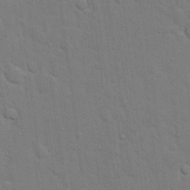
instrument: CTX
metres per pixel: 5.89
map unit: eHh
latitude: 19.6127
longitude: -62.4034
